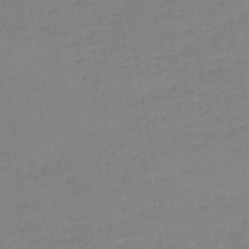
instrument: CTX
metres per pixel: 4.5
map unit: HNb
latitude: -50.9542
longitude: -50.1200
